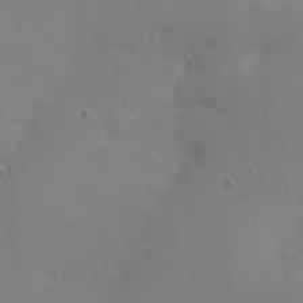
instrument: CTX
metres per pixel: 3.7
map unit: eHh
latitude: 24.2522
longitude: -69.8583
